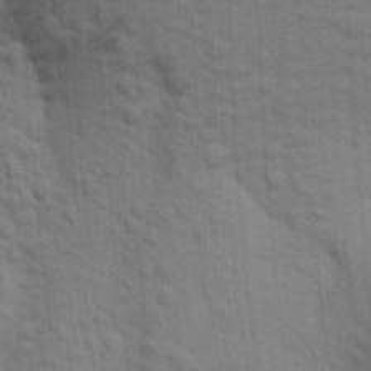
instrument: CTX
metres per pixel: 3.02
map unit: Aa
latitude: 24.8380
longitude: -148.4979
